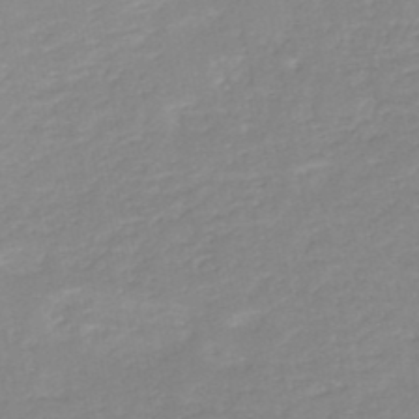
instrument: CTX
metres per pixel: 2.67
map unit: HNb
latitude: -48.8975
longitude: -44.2333
